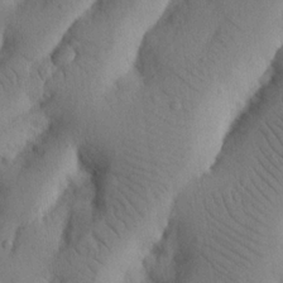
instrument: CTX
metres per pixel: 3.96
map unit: Nhu
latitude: 21.1781
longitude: -74.0633
